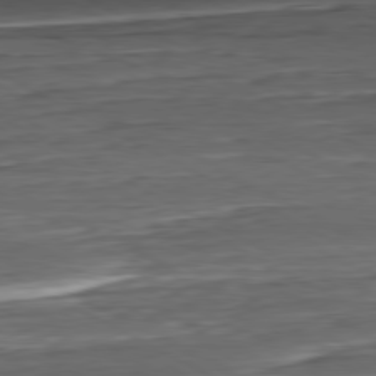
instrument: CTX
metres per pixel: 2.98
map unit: Hpe
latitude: -80.6708
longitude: 21.6155
